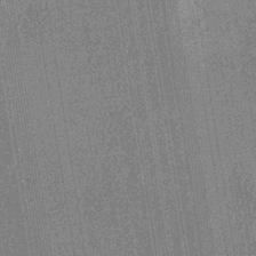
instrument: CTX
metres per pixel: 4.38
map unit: HNb
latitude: -31.6344
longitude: 60.5763
